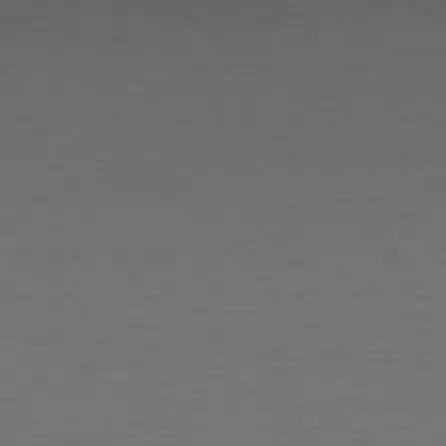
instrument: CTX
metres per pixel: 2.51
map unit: Ap
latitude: -78.2928
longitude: -96.2145
